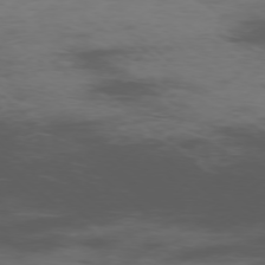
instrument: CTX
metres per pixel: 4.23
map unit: Ap
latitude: -76.9164
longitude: -66.9324
